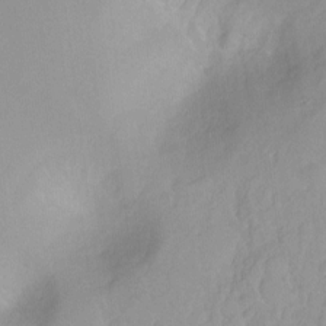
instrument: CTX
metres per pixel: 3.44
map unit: Hto
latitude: -8.4818
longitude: -42.4601
